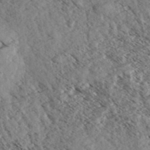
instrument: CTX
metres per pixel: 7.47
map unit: eHh
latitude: 35.5371
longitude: -139.6316
